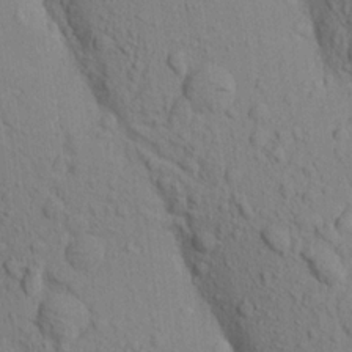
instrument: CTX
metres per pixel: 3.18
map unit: Aa
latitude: 18.8191
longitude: -149.2348
